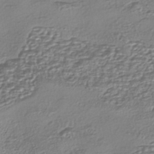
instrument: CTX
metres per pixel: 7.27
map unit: eHh
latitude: -42.9730
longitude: 122.2740
